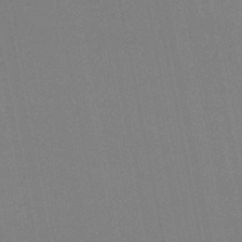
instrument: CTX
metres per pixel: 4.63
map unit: lHb
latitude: -48.9731
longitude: 68.9352
